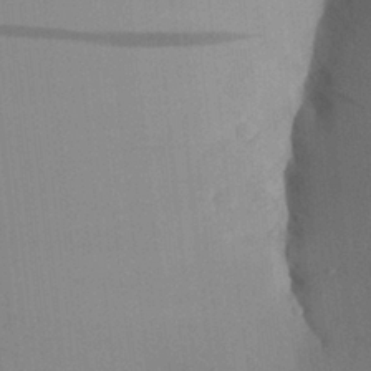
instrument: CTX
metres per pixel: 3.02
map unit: Aa
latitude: 27.4615
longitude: -139.2915
